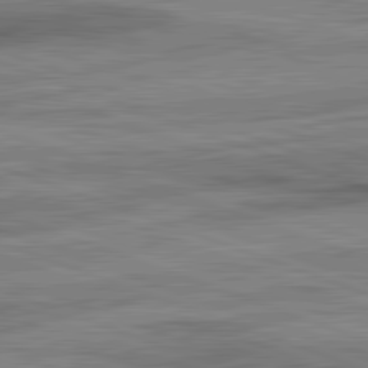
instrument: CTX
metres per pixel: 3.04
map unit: lApd
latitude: 82.3467
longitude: -162.4979
